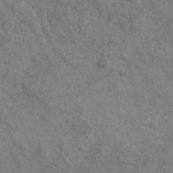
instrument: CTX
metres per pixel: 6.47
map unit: Nhu
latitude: -31.1998
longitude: -61.8583
